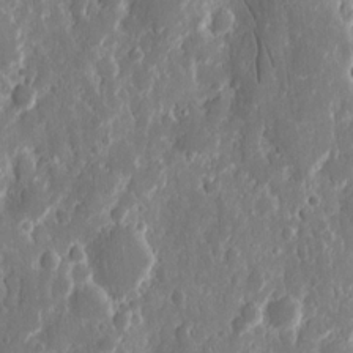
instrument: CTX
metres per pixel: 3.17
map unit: eHh
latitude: 12.6113
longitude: -72.2901
